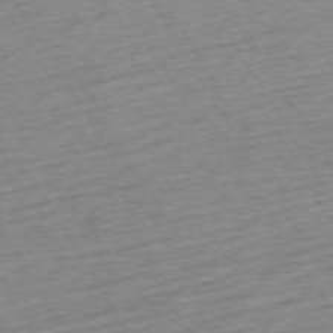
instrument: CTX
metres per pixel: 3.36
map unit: Ap
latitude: -73.5777
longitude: -69.0459
